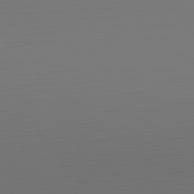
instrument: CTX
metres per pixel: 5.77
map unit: Hpe
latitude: -82.4818
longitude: 9.3132
